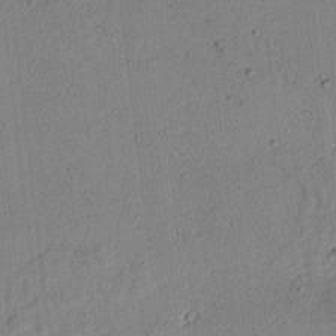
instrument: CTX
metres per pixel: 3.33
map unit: lAvf
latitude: 6.5168
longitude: 169.3509
